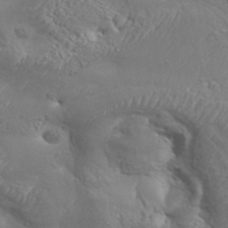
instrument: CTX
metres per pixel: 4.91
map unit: Aa
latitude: 33.9717
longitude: -134.5357
